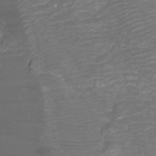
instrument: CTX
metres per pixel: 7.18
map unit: Htu
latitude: -7.2187
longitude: -48.6868
